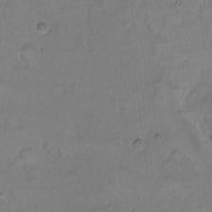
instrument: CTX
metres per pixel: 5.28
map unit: Hto
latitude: 9.0459
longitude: -60.8191
